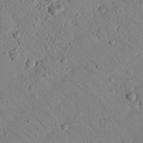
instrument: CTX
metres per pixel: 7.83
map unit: Nhu
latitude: 23.4426
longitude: -74.4601
